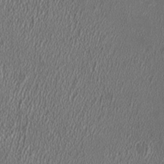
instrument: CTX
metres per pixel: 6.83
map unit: HNhu
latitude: 0.1200
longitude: 0.5952
